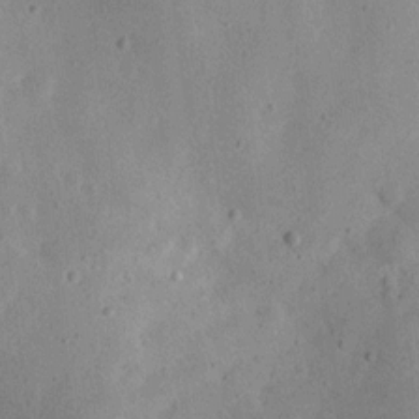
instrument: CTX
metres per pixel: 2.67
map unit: Aa
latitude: 12.8002
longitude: -140.5545
